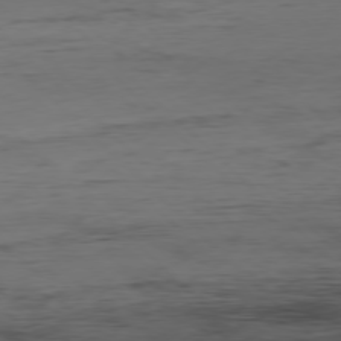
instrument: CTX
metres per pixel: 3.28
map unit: Hpe
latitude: -77.6722
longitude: 11.4266
